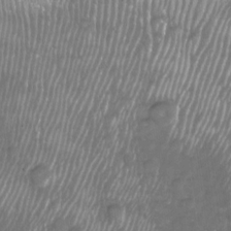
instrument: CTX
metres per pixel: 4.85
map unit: Nhu
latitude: -29.1242
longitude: -64.1011
